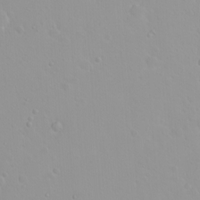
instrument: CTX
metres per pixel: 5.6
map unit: eHh
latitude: 2.0633
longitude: -54.9891
